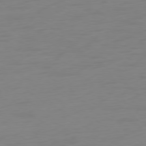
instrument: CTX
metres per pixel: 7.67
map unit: Ap
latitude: -78.7463
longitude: -66.1766
